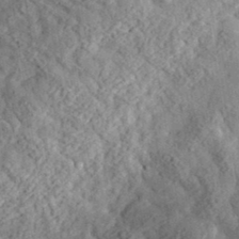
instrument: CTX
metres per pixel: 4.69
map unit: eHh
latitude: 35.7827
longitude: -78.9703
